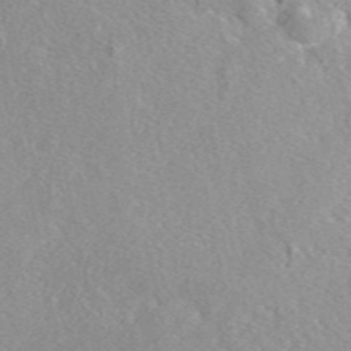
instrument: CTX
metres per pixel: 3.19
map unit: eAb
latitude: 47.1592
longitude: 107.8045
